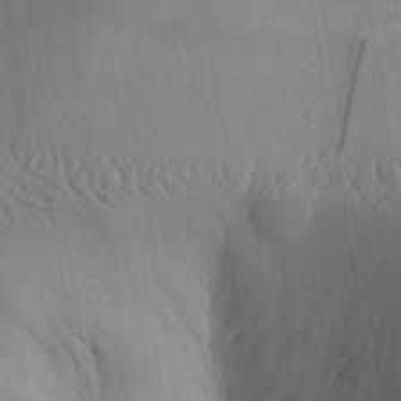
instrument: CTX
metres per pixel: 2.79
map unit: Aa
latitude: 30.3657
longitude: -143.1781
